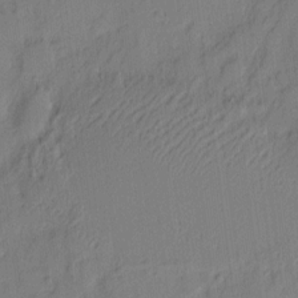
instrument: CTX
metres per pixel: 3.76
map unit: eHh
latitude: 3.9906
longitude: -77.1970
